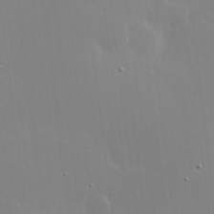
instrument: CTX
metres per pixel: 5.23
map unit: Hve
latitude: 17.6127
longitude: 150.0850
